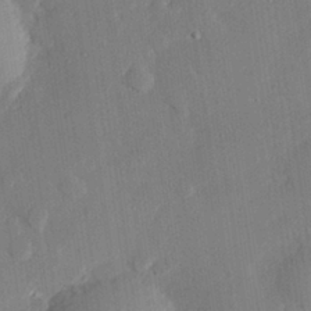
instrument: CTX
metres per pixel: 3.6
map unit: eHh
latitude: 28.2144
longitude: -82.0255
